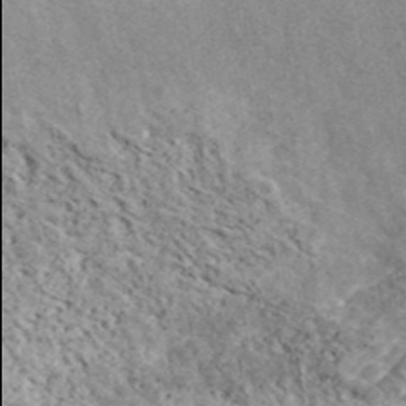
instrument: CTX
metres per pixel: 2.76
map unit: ANa
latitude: 41.4426
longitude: 18.0094
